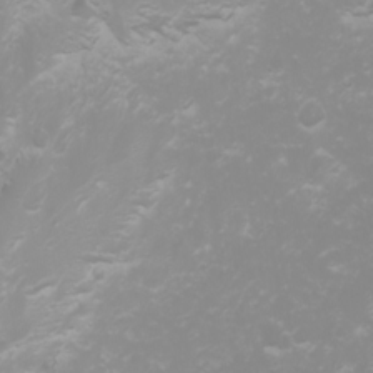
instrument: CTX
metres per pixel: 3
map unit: Htu
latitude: -0.4062
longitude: -76.9324
